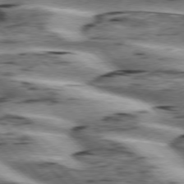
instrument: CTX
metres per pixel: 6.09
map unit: lApd
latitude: 76.3656
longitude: -79.5371
